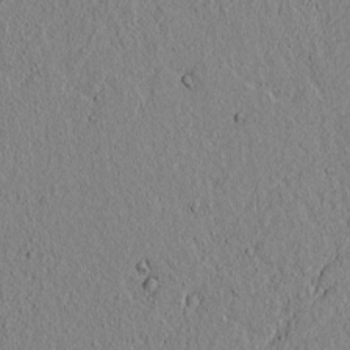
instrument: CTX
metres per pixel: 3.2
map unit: lAvf
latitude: 5.9717
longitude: 166.1039
